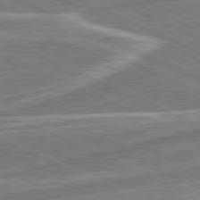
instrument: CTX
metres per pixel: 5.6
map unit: lApd
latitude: 81.6127
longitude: 127.6155
